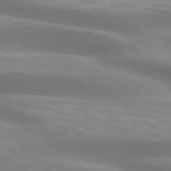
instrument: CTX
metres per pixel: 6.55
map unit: lApd
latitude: 74.8380
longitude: -49.9717
